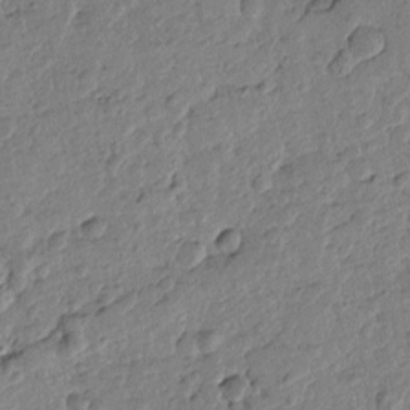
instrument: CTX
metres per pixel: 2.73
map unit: Htu
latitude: -1.4077
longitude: -176.1011
